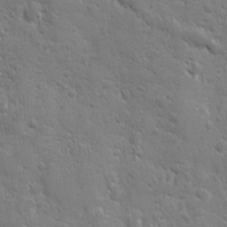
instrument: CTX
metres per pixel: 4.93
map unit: Ave
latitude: 10.0255
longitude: -103.8961
